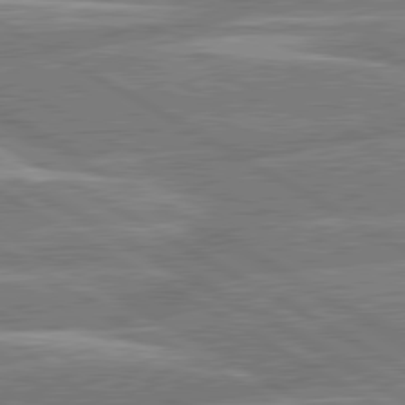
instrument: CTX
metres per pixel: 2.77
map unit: lApd
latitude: 80.5357
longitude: -131.1781
